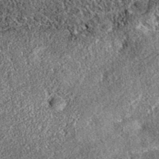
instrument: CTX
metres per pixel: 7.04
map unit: eAb
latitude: 36.0822
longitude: 108.5196
